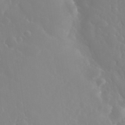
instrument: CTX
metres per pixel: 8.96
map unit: eHh
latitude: 33.4615
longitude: -59.6883
